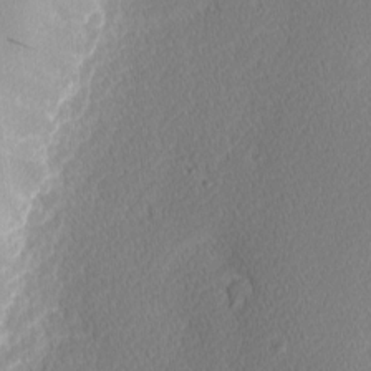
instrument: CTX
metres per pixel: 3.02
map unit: Nhu
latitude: 3.1781
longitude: -76.0822
